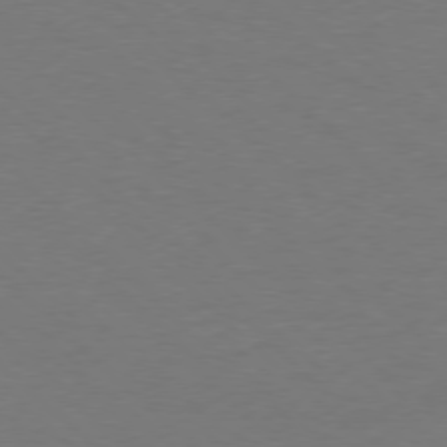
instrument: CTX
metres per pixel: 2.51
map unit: Ap
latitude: -78.1794
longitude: -58.0255
